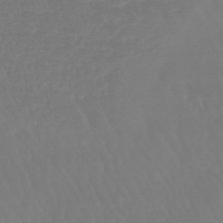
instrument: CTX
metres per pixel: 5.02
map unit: eHb
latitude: -46.1228
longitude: 79.7855
